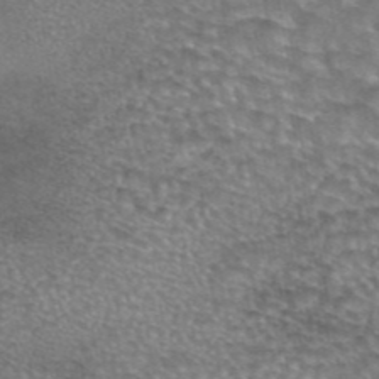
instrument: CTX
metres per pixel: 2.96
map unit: eAb
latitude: 44.5734
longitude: 104.1983
